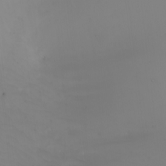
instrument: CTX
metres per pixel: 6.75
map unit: Nhu
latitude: -5.0486
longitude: -91.2915
